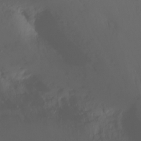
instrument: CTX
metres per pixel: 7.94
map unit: Nhu
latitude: -11.6911
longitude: -64.6301
